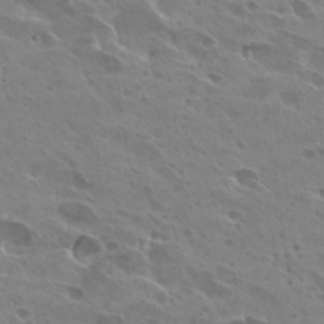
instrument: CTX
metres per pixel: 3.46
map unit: Hto
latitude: 27.4804
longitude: -40.5923
